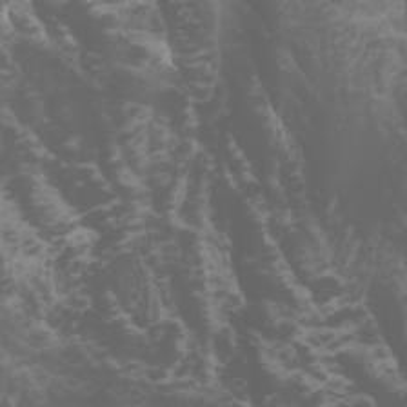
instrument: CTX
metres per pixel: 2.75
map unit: Htu
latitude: -0.9164
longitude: -77.0269
